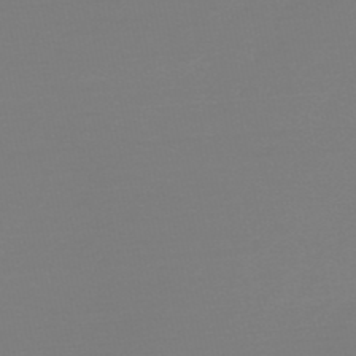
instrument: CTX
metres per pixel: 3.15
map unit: HNb
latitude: -49.9367
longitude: -42.9514
